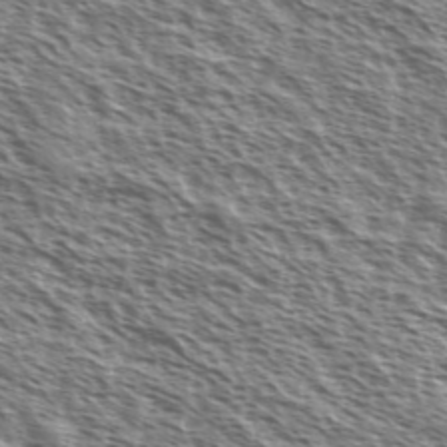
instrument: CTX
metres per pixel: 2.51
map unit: Ave
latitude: 37.6316
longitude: -111.5182
